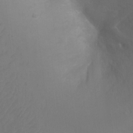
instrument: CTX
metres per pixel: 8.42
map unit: Ht
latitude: 0.1389
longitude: -35.6882
